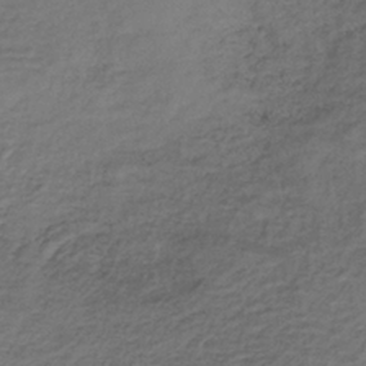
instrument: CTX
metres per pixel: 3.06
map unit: lHb
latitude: -35.8611
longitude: 61.7289
